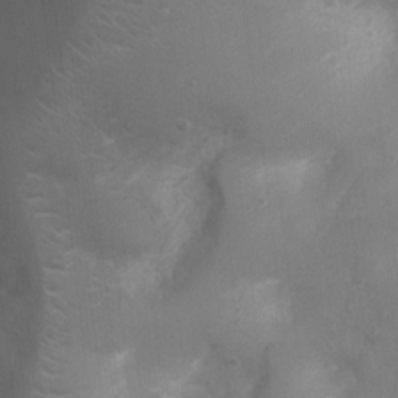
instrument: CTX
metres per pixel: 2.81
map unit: Nhu
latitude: 5.6127
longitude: -17.2915
